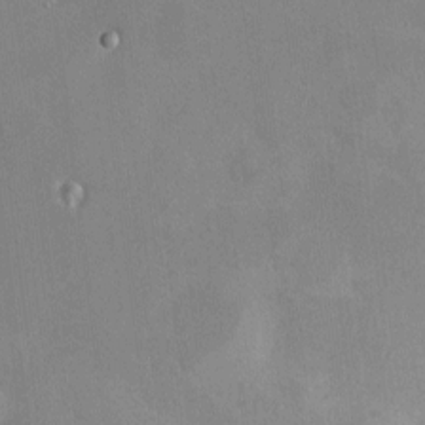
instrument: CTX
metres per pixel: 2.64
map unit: HNhu
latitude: 6.5357
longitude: 6.9163
